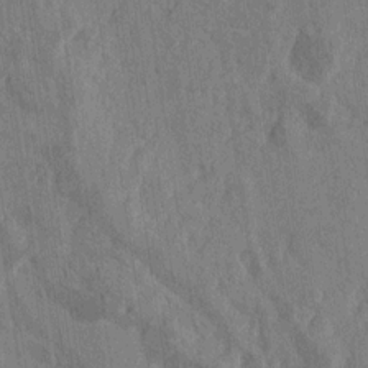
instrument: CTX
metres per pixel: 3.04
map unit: Htu
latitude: -3.9556
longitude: -177.7449
